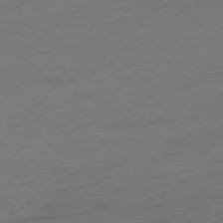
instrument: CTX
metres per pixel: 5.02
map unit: Hpe
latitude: -77.4076
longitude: -13.8206
